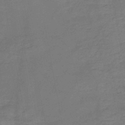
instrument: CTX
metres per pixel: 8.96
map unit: HNb
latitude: -48.6708
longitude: -39.4048
